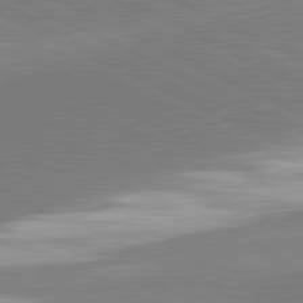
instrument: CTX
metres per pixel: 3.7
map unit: lApd
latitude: 81.4993
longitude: 162.7085
